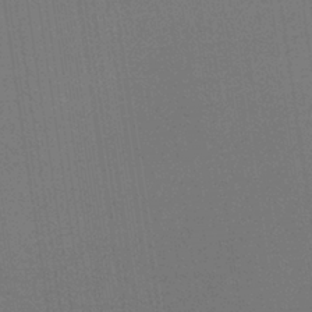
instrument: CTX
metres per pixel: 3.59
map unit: HNb
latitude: -35.8800
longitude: 54.5007
